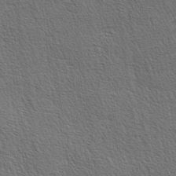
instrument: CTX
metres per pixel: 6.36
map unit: lAa
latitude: -3.7666
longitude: -121.6694
